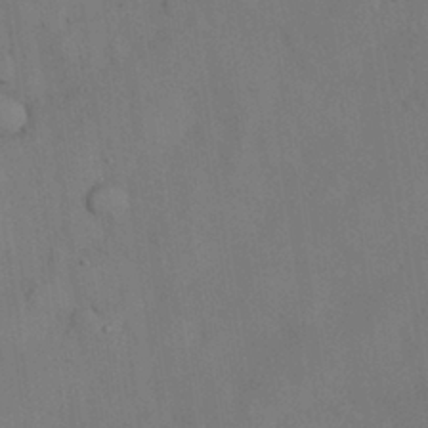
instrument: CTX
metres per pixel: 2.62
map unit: Nhu
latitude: 28.2333
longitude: -70.0255
